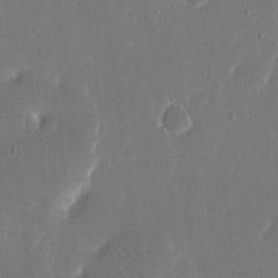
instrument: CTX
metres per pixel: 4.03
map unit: eHh
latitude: 15.6505
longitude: -70.1578
